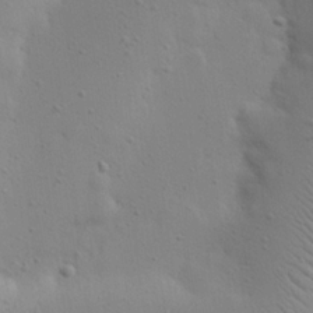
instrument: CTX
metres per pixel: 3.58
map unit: eHh
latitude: 24.8569
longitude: -69.9717
